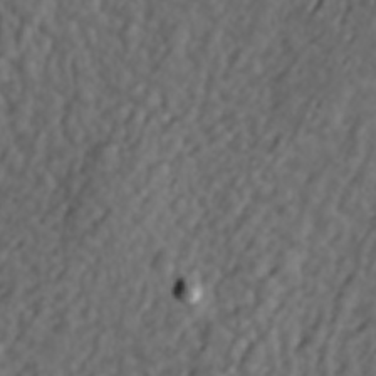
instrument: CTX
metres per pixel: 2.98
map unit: lAa
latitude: -6.8975
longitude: -123.9717
